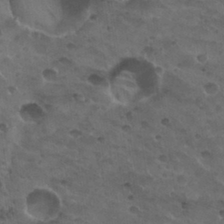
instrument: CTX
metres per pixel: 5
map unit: Nhu
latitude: 31.1215
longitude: -53.3104
